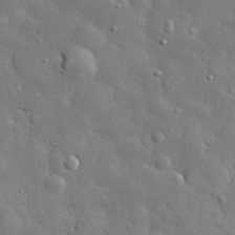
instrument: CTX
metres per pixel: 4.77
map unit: eHh
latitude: 29.0080
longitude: -78.6113
